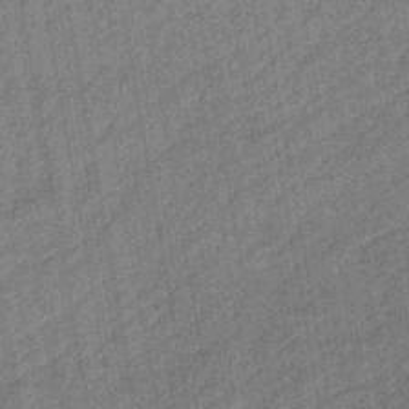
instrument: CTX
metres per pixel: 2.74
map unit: lHb
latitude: -43.6910
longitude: 65.3888
